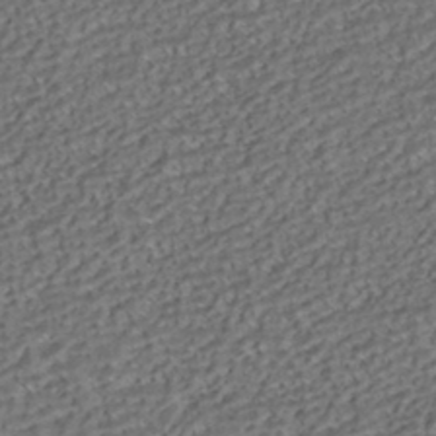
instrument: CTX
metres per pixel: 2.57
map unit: HNhu
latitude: -41.9178
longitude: 107.8234
